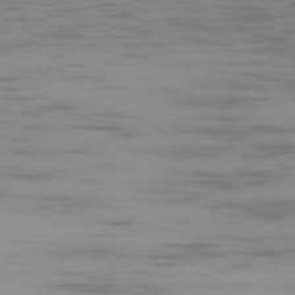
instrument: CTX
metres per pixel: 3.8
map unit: Ap
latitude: -75.3699
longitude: -67.3670
